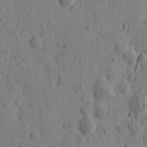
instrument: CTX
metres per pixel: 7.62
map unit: Htu
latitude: -1.2943
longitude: -177.1403
